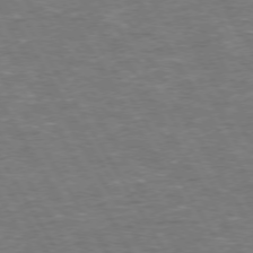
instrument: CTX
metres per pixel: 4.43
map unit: Hpe
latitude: 72.7625
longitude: -123.3860
